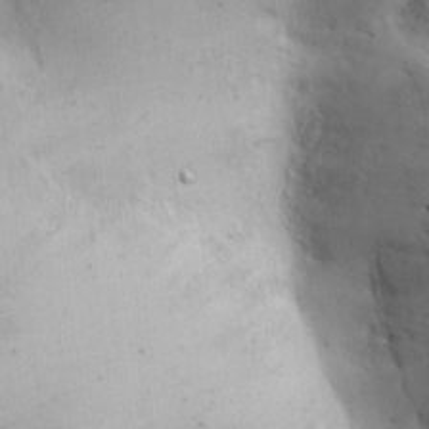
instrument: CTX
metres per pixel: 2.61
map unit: Nhe
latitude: -1.9367
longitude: -59.4615
